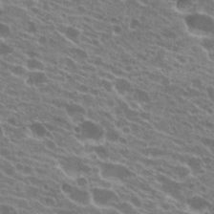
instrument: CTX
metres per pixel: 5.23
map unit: Hto
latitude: 23.0080
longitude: -38.3467
